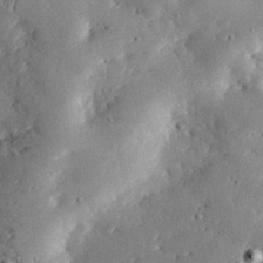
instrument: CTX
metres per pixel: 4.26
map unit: lHvf
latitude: 31.9339
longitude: -84.8947
